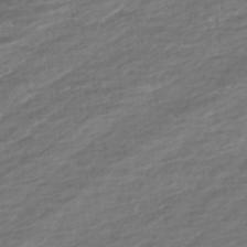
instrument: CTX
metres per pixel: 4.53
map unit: ANa
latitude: -45.2187
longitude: 105.2754
